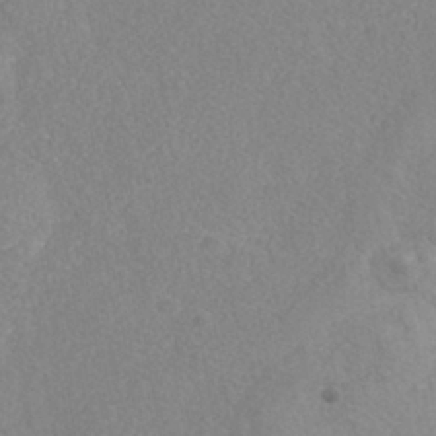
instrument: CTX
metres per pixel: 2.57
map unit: Nhe
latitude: -41.4454
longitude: -110.2334
